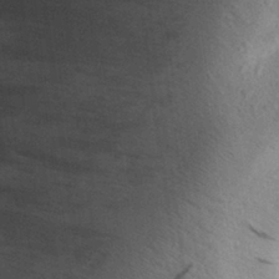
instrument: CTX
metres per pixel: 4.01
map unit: Aa
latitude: 29.7827
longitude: -137.5560
